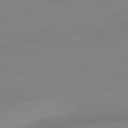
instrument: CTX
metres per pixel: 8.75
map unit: Ap
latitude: -77.1809
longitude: -63.7450
